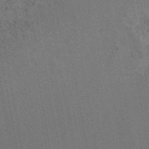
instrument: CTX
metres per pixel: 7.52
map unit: eAb
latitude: 47.4049
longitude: 116.8974
